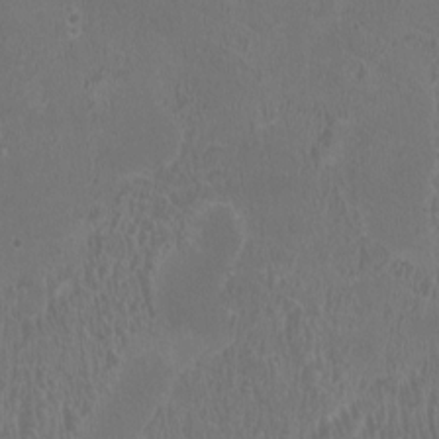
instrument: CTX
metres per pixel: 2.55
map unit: HNhu
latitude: 0.1955
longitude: -0.8380
